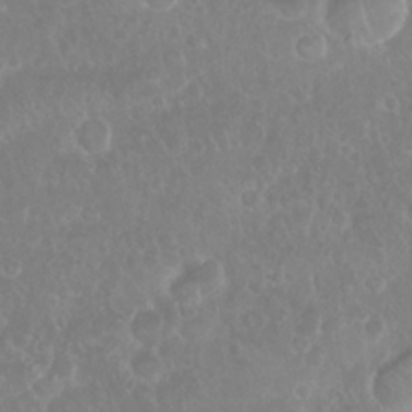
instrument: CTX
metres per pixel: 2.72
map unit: Nhu
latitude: 28.2144
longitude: -63.8962
